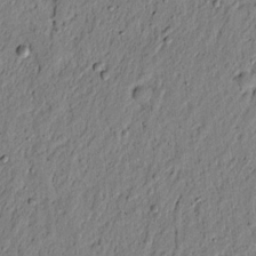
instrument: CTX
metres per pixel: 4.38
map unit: lAvf
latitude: 5.2726
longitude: 164.5574
